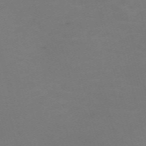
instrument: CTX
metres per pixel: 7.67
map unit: Nve
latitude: -59.5966
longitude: 60.2362
